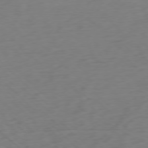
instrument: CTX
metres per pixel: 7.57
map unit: Ap
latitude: -77.7478
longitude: -78.3656
